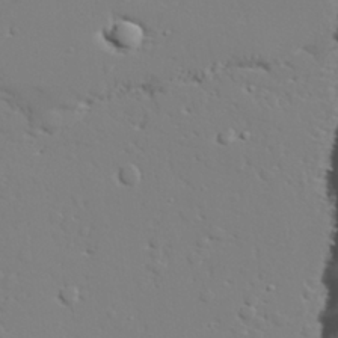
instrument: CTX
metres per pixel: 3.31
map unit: lAvf
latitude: 27.6127
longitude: -108.2711
